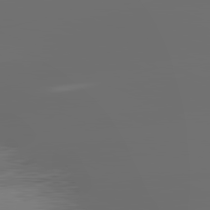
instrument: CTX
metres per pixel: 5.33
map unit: lApd
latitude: 81.8205
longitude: -164.8002
